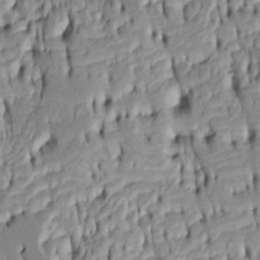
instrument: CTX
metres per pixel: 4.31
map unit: Htu
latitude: -5.1809
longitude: 151.7855
